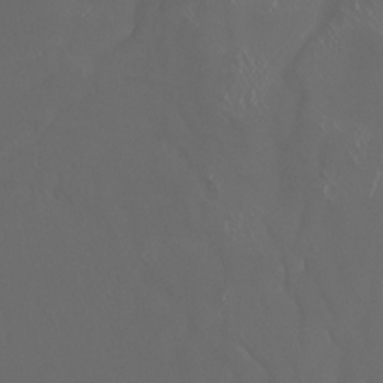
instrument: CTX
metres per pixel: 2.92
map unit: Nhu
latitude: -6.3684
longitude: -91.3104
